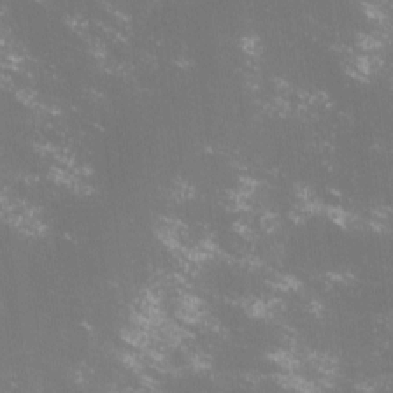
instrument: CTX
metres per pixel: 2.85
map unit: lHvf
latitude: -14.6141
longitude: -101.4427
